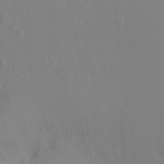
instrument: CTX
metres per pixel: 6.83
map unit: Ht
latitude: -9.2565
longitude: -36.9136
